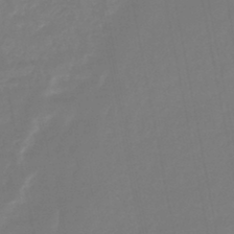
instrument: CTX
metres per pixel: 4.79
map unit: lHb
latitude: -44.5385
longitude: 75.0487
